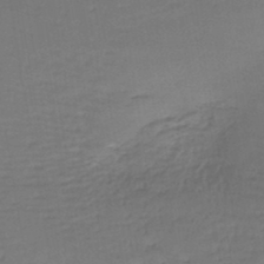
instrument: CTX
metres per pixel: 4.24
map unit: lHb
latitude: -43.7288
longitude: 59.1431
